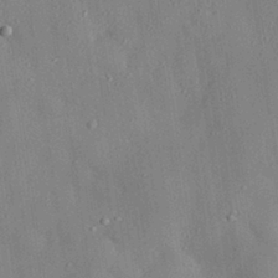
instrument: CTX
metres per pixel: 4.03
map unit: eHh
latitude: 28.7246
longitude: -77.2159
